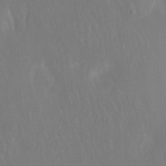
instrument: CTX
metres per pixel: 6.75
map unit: Hto
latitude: -13.2376
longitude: -41.8583
